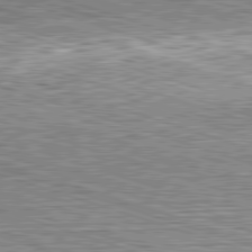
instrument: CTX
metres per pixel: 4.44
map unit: Hpe
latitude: -82.7274
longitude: 10.1039
